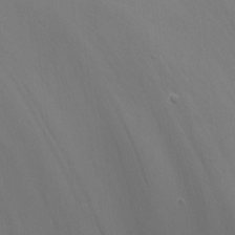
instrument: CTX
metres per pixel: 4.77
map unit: Nhu
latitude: -9.3510
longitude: -78.5924
